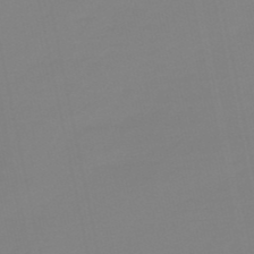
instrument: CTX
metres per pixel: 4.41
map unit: lHb
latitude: -49.4644
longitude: 80.0661
